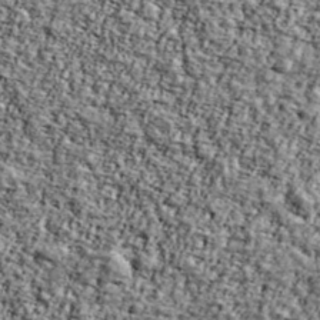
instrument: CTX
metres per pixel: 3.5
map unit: Ave
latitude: 42.6868
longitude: -110.6113
